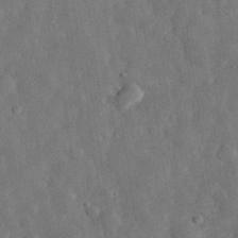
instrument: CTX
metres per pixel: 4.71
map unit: eHh
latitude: 31.3293
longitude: -77.4993
